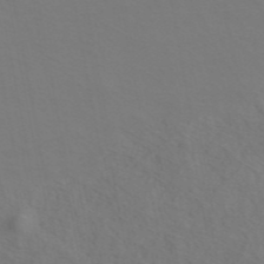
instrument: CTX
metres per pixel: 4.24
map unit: ANa
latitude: 44.2333
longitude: 27.5021
